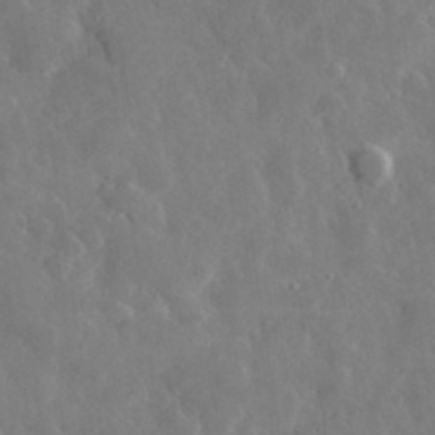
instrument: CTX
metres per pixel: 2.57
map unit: lHvf
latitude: 33.8205
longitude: -87.4048
